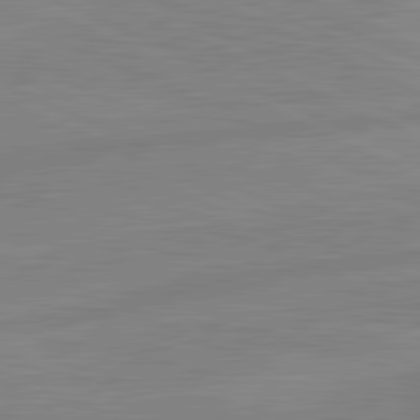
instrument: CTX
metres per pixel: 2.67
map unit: lApd
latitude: 81.7827
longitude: -172.3278
